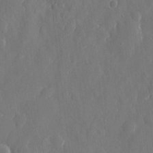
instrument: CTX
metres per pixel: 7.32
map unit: eHh
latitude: 10.2523
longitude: -70.8758
